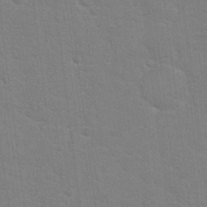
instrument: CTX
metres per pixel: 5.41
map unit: Hto
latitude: 16.0255
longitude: -38.1578
